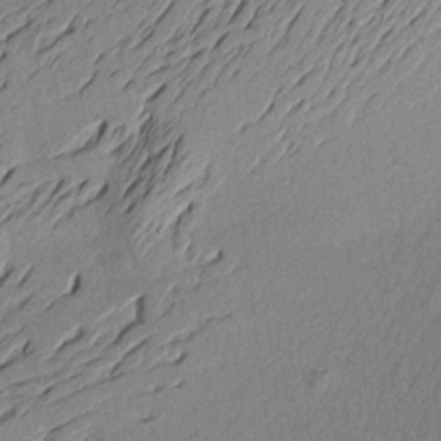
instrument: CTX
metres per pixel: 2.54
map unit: Aa
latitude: 18.3278
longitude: -144.4034
